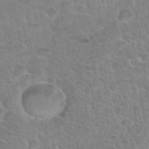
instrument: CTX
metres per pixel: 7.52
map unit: Nhu
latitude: 31.2537
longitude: -51.8961
